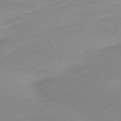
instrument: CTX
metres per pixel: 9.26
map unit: Ap
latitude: -77.9556
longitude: -67.8961
